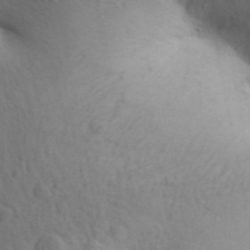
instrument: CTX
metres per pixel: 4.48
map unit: Aa
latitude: 30.5546
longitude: -146.3846
